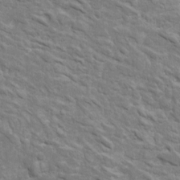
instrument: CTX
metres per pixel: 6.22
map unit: Htu
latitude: 2.7624
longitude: 142.1983
